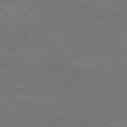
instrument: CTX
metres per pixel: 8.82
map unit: Hpe
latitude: 76.9324
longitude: -163.4049
